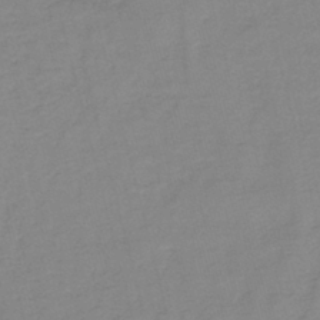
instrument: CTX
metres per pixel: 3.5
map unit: lHb
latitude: -40.6518
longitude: 76.0283
